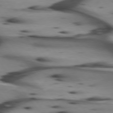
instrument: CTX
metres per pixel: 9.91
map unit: lApd
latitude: 75.0836
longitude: -65.4804
